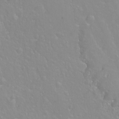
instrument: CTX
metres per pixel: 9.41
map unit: Hto
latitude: -6.8408
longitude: -48.1956
